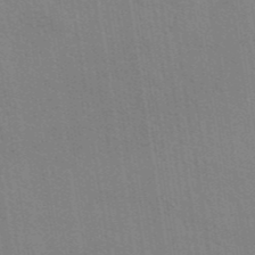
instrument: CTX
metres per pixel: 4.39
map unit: eAb
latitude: 43.1592
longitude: 112.4251
